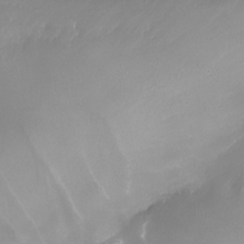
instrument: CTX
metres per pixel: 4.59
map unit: Nhe
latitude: -32.9164
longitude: -93.1592
